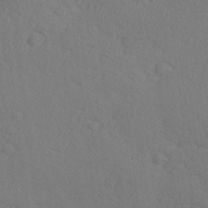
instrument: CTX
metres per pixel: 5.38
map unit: Ave
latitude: -8.1795
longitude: -120.7058
